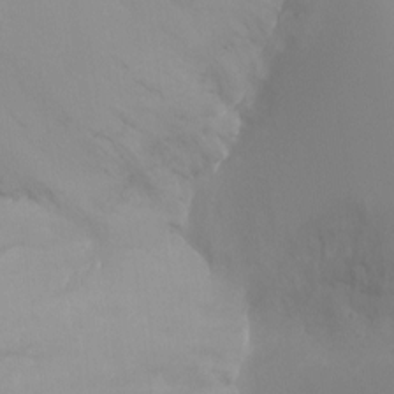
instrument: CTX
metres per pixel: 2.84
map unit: Ht
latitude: -8.7652
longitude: -32.2145
